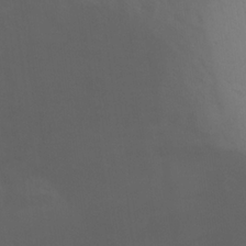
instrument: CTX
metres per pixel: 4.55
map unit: eHh
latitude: 21.5938
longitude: -61.6127
